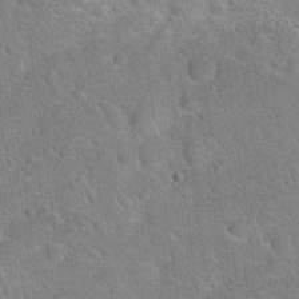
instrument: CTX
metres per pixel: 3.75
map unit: Hto
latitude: 20.4412
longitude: -51.1214
